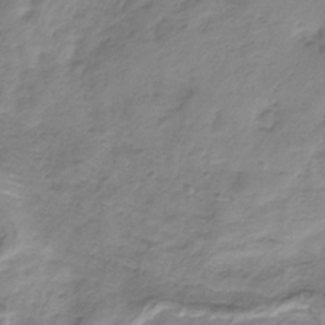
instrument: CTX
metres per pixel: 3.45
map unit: HNb
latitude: -33.6155
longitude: 57.9745
